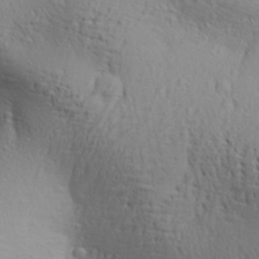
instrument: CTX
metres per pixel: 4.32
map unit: Aa
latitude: 29.3104
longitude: -139.5938
